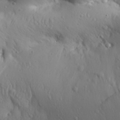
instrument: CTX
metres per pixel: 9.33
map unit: Aa
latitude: 30.7625
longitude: -142.8947
